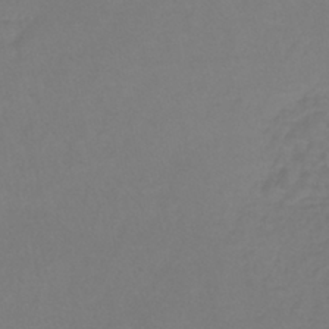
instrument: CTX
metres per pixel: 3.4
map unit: lHb
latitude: -41.9745
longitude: 65.0298
